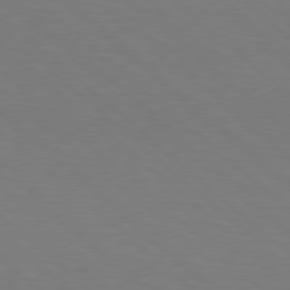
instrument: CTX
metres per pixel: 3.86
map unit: Hpe
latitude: 78.6680
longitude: -176.0255
